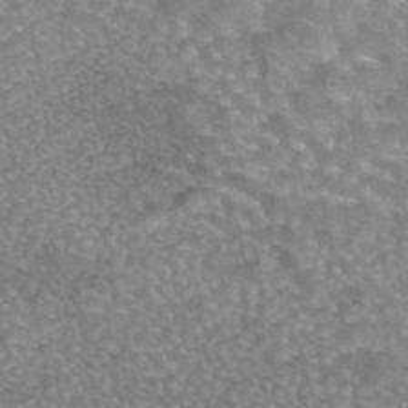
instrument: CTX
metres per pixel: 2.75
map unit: eAb
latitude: 44.5923
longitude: 104.9919
